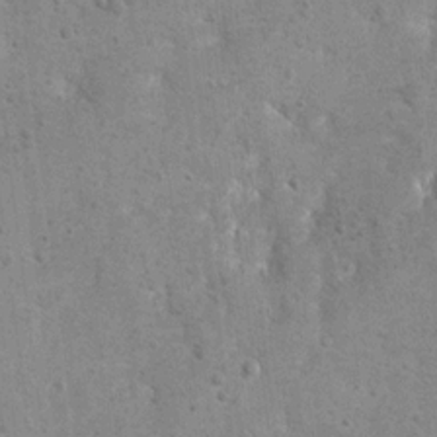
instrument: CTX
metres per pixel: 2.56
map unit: Hto
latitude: 11.4427
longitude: -36.4412
